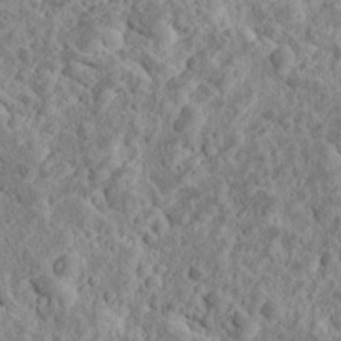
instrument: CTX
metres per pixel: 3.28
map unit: Ave
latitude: 18.1577
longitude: -135.1214
